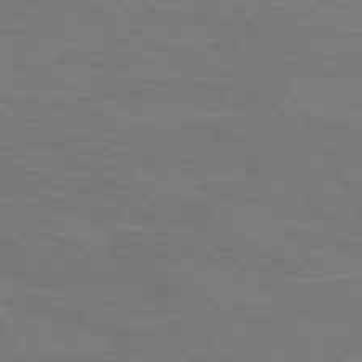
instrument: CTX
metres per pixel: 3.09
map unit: lApd
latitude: 71.9906
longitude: -56.0255
